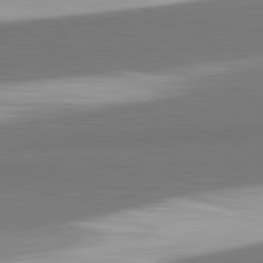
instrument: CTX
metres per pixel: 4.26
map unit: lApd
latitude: 81.9717
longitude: 151.9367
